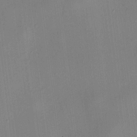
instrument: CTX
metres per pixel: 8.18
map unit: HNhu
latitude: 8.3656
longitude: 14.0661
